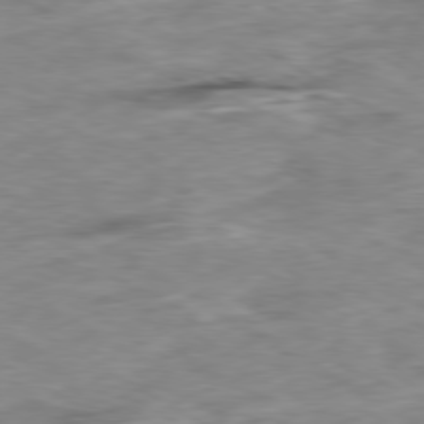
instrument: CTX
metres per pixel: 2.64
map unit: Ap
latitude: -80.2173
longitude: -74.1200
